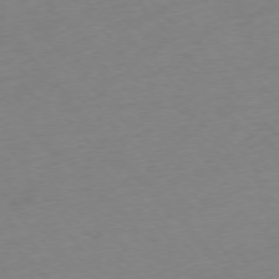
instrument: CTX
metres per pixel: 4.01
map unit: Ap
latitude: -76.3873
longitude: -71.9339
